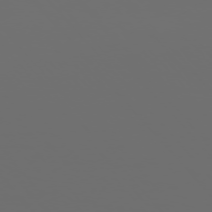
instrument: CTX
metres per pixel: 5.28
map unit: Ap
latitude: -76.1984
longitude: -63.8395
